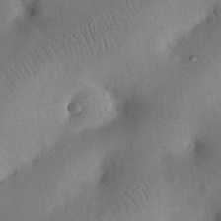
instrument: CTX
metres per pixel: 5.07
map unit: eHh
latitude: 25.5371
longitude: -68.7435
